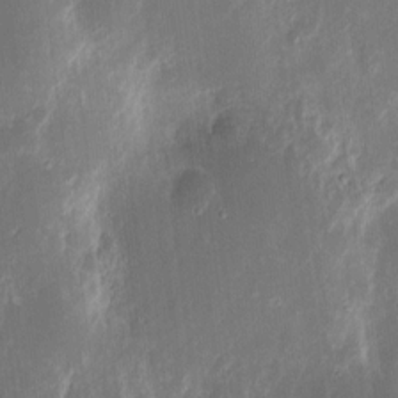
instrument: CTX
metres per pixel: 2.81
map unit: eHh
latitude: 10.6302
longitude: -72.4412
